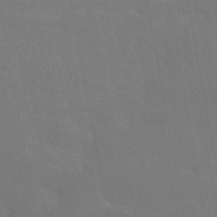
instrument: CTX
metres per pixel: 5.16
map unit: eAb
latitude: 45.7260
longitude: 121.6155
